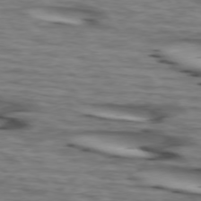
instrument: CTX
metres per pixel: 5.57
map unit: lApd
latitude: 74.0255
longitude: -64.5546
